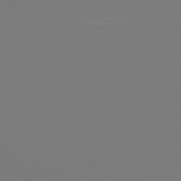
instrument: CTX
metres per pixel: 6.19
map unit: Hpe
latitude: 76.9891
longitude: -162.6680
